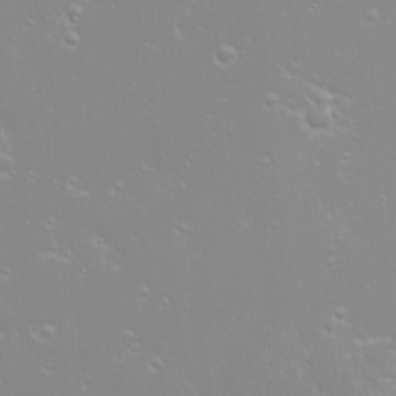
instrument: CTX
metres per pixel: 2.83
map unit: Nhu
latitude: -9.7666
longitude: -69.1781
